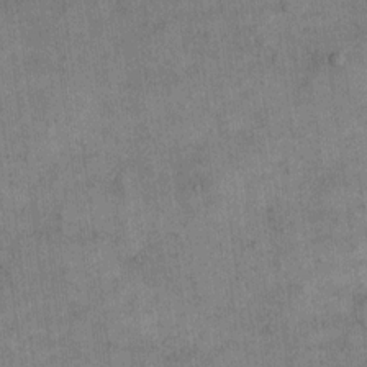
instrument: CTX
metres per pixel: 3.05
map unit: eHh
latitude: 14.4790
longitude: -68.1578
